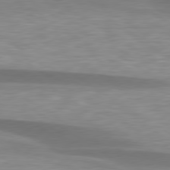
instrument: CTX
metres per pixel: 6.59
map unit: lApd
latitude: 79.2537
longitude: -88.1011
